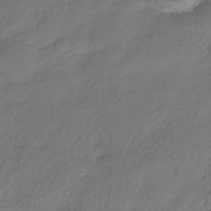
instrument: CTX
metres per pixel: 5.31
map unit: HNhu
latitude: -39.4455
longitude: 102.7274
